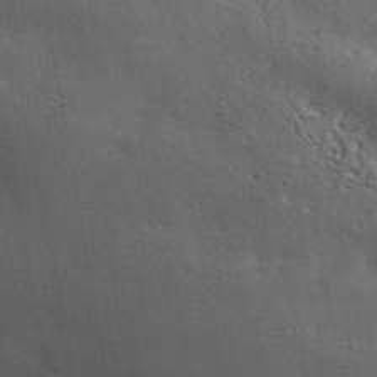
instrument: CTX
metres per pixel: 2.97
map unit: ANa
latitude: 41.4049
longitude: 51.5777
